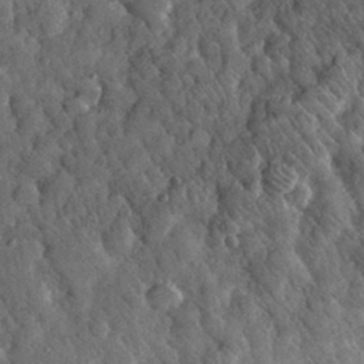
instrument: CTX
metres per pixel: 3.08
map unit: eHh
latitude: 31.4994
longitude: -69.4049
